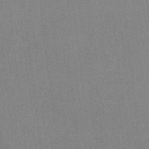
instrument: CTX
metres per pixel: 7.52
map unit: HNb
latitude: -35.1431
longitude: 54.5385
